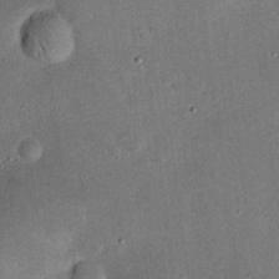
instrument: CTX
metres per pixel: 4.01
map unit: eHh
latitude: 24.2144
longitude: -71.1781
